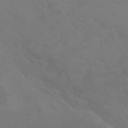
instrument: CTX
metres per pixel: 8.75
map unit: ANa
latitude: 36.1767
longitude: 13.8989
